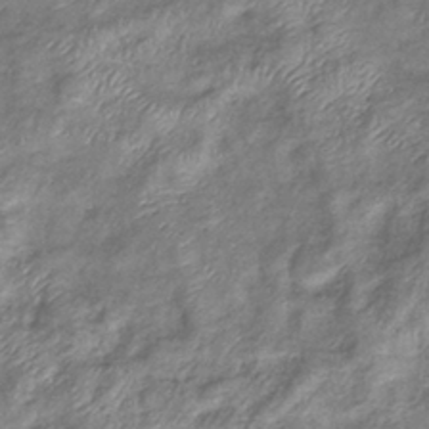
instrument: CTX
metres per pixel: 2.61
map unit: eHb
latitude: -37.5210
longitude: 76.1039
